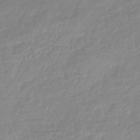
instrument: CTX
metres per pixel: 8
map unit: eHb
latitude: -44.6330
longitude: 81.3321
